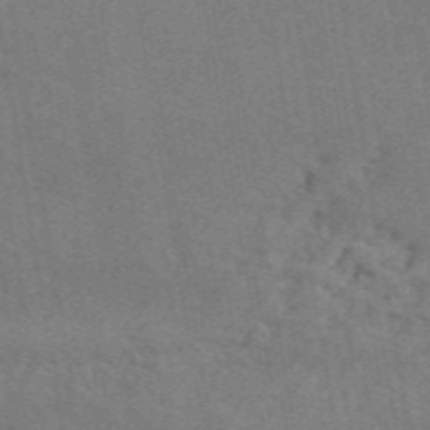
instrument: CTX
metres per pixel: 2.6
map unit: ANa
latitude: 50.4790
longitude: -81.2726
